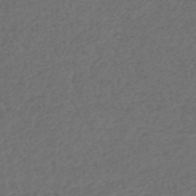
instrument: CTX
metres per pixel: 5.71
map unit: lHb
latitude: -43.9745
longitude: 71.5021
